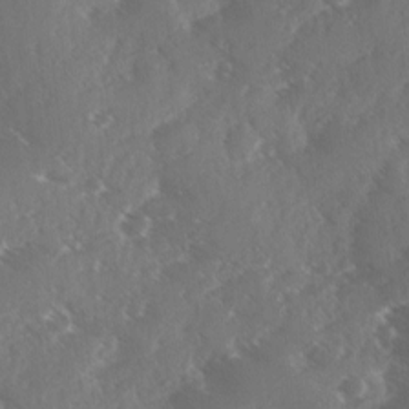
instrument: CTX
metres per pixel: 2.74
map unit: Ave
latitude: 1.0269
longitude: -111.3293
